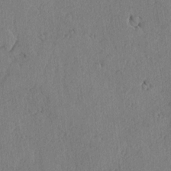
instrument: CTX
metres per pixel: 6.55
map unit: lAvf
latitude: -5.8611
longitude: -113.8772
